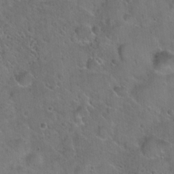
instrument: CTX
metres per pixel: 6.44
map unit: Hto
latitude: 22.2333
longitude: -53.5560
